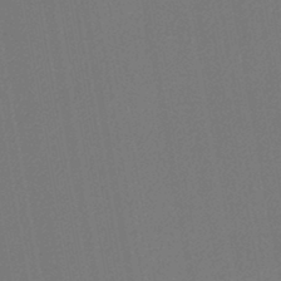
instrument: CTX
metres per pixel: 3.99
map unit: lHb
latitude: -43.8044
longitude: 68.3873
